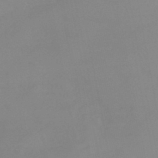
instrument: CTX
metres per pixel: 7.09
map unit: eHb
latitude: -44.8597
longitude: 84.7463
